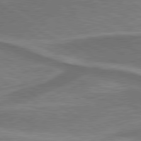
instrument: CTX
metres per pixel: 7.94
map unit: lApd
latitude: 79.7450
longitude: 171.4077
